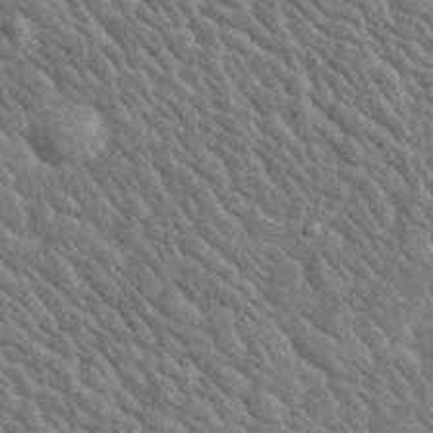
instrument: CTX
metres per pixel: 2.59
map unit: lHvf
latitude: 37.1781
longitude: -89.8773
